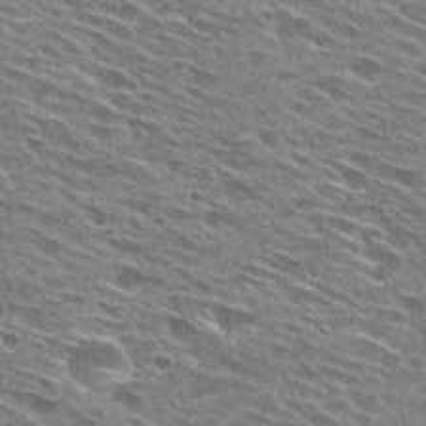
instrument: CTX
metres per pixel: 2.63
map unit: Hto
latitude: 28.5923
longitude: -45.8961
